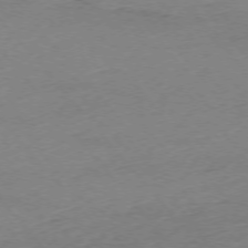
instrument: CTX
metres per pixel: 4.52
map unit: Ap
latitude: -75.7289
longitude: -81.1781
